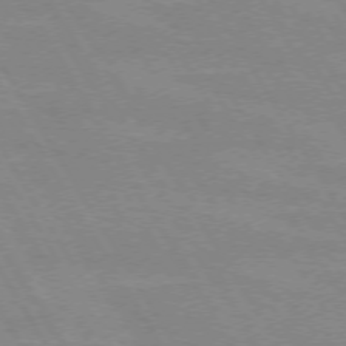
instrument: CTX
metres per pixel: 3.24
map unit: lApd
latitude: 72.1389
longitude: -56.1766
